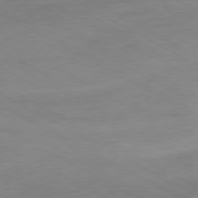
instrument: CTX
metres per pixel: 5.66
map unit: Ap
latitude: -76.8030
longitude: -75.8583
